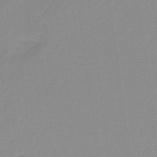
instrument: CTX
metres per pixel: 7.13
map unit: eAb
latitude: -37.5021
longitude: 53.1053
